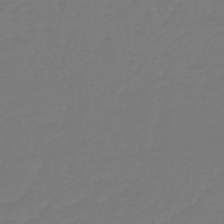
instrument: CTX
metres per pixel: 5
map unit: HNb
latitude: -46.5384
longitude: 56.3495
